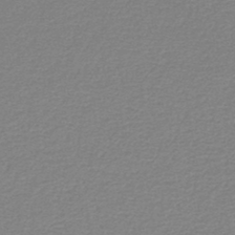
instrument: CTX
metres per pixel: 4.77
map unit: lHb
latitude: -45.3321
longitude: 63.1242
